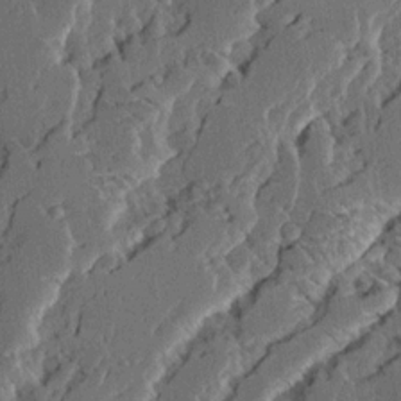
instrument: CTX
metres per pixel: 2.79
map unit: Ave
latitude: 14.9136
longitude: -137.2726
